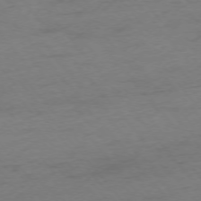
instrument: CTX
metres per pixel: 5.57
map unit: Ap
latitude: -75.5399
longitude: -72.3090
